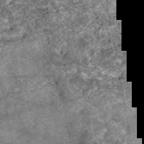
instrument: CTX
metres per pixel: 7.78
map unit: eAb
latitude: 48.0633
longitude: 120.5007
